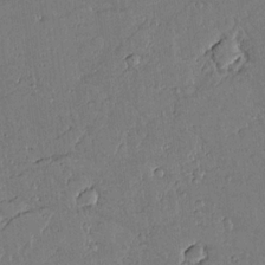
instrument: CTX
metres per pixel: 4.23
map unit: lAvf
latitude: 14.8569
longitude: -127.3671
